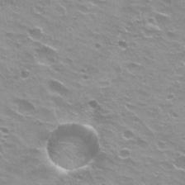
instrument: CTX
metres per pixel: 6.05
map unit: Hto
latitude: 22.3656
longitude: -32.2145
